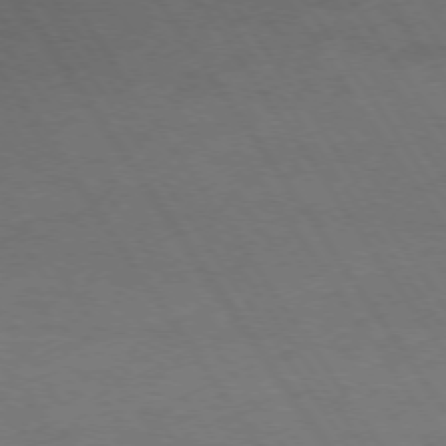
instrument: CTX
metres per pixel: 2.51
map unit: Ap
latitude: -75.7856
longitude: -65.4426
